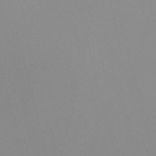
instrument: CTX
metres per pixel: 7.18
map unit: Nve
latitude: -57.8044
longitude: 60.3495
